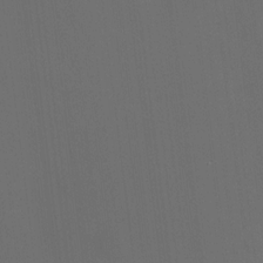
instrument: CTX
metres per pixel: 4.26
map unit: HNhu
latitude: 10.5735
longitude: 10.1984
